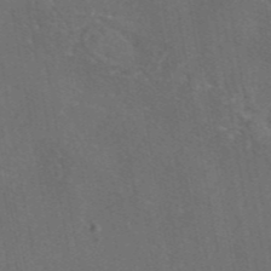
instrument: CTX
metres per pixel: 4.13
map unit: eAb
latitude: 46.1578
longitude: 108.4440
